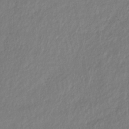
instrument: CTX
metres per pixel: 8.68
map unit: lHb
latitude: -36.1227
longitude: 71.3321
